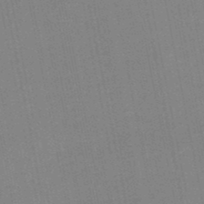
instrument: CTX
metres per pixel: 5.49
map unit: lHb
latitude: -49.5399
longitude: 80.2362
